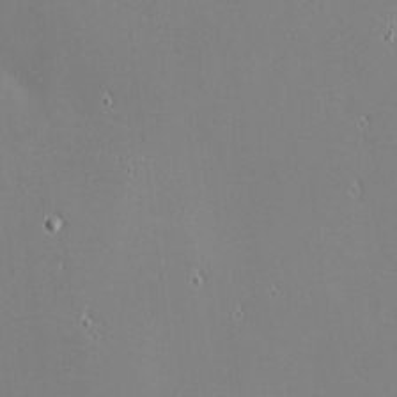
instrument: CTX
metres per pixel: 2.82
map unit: eHh
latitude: -2.3306
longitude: -81.0080
